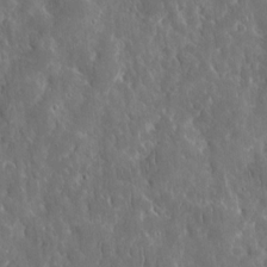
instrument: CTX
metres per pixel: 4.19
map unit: eHh
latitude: 12.8191
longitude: -73.3671
